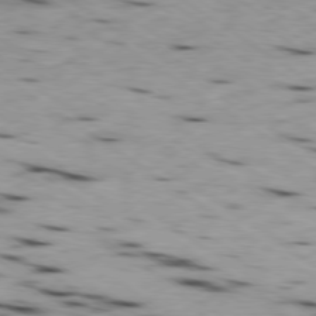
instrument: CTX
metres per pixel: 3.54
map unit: Ap
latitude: -79.8800
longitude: -101.8394
